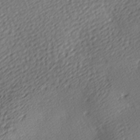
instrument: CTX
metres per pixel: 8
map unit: lAa
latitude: -9.6533
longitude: -126.0633
